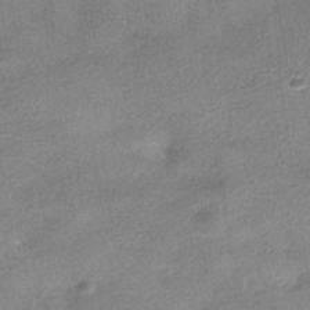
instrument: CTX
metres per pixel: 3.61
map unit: HNhu
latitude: -40.5385
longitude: 96.1417
